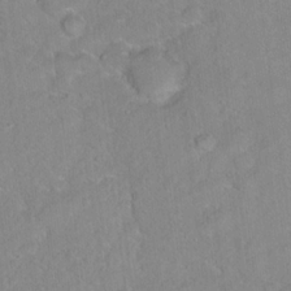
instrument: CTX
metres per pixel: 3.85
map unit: Ht
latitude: 14.7436
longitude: -39.8394
